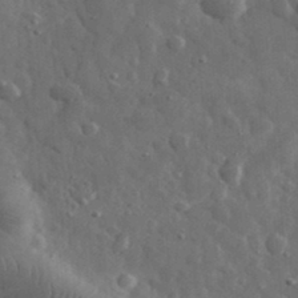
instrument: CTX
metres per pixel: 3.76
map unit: eHh
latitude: 32.7435
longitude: -69.6316
